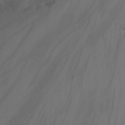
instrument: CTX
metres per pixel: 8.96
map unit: Nhu
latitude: -15.1998
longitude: -56.2522
